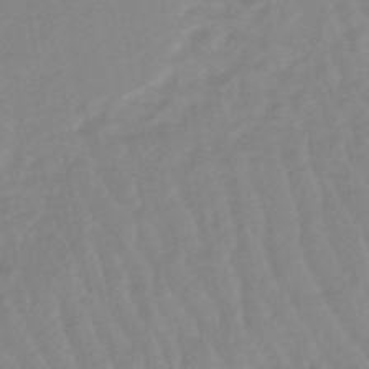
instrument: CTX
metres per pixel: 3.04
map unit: lHb
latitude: -48.1606
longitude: 77.0675
